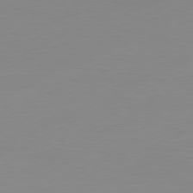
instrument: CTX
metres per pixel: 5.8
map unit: Ap
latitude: -81.2376
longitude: -84.5357
